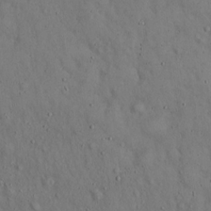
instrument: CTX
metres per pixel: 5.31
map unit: Hto
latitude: 15.5183
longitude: -59.8583
